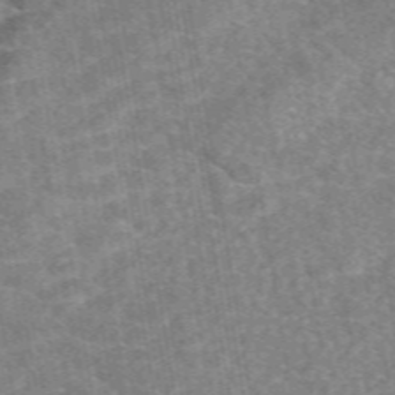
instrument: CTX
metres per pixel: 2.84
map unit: eAb
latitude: 49.5182
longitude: 116.0094
